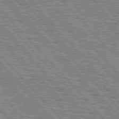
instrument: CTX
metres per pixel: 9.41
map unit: lApd
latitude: 77.2726
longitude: -71.5560
